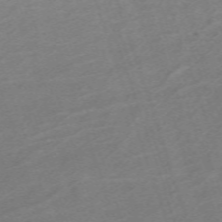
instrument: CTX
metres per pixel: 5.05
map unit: eHh
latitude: -64.2362
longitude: 50.0850
